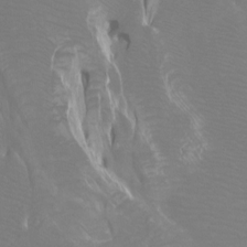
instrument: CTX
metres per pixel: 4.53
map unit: Htu
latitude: -7.1431
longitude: -32.8002
